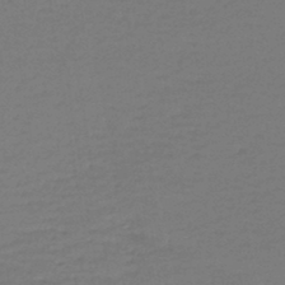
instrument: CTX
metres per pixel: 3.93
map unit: lHb
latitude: -43.6910
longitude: 59.0486
